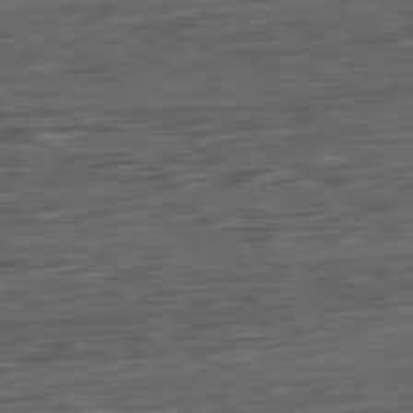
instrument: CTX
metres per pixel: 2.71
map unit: Ap
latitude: -81.1431
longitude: -96.8380
